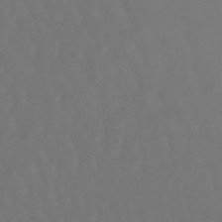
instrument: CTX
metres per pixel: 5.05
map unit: lHb
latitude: -47.4454
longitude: 79.1998
